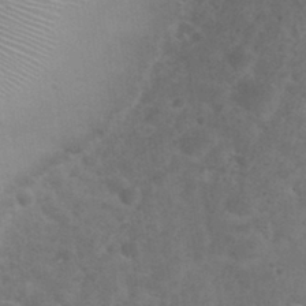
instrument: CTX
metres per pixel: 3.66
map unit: Nhu
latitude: 30.5546
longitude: -49.0081
